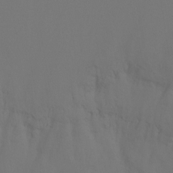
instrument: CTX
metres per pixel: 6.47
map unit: Nhu
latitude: -14.7086
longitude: -53.0081
